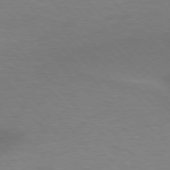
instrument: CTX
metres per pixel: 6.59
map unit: lApd
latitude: 77.0647
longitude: -59.2159
